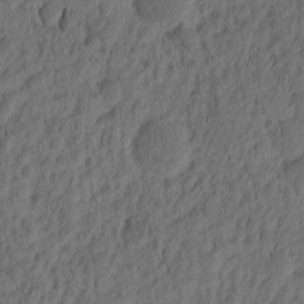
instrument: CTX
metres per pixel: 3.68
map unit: eHh
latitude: -2.2361
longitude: 16.9542
